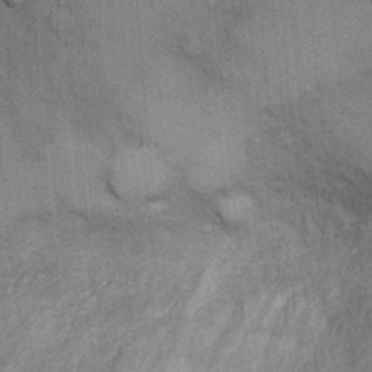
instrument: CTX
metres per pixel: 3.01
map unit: Ht
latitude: -3.4076
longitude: -15.3293
